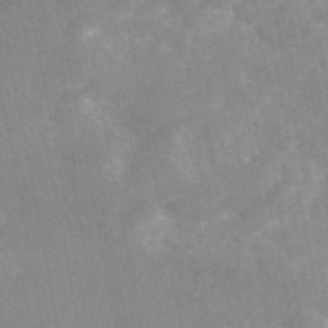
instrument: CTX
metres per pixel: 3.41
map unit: eAb
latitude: 45.8205
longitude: 124.4629
